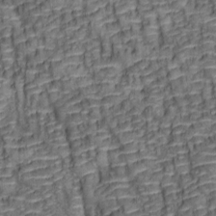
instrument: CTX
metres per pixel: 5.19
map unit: lAa
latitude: 6.6490
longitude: -115.7827
